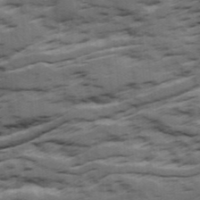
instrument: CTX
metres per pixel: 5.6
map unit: Ave
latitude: 18.3845
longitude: -129.6505
